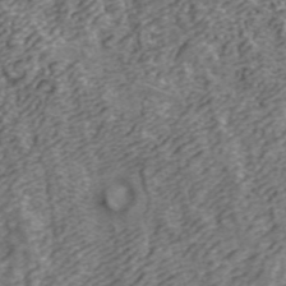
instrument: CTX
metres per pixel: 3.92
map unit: ANa
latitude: 43.6505
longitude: 29.2376
